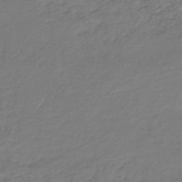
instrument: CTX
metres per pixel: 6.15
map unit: lHb
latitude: -43.7288
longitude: 70.1984
